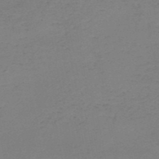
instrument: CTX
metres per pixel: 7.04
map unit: HNb
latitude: -52.5006
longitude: -52.3090
